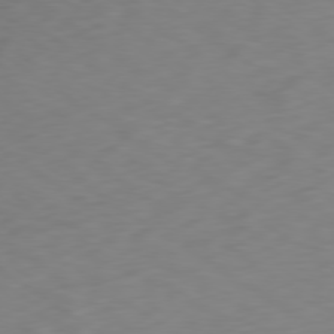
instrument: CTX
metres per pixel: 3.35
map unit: Ap
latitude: -79.6910
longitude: -72.8569
